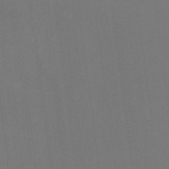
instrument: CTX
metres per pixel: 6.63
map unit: Htu
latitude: -14.1039
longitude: -49.1592
